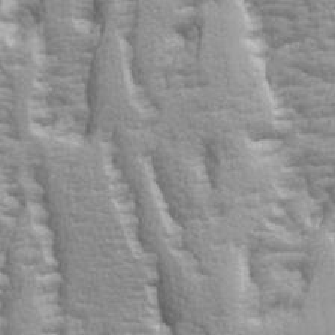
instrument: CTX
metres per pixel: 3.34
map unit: Ave
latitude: 14.7058
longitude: -131.2537
